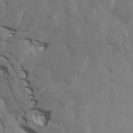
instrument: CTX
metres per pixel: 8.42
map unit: HNhu
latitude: 4.2900
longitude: 4.1605
